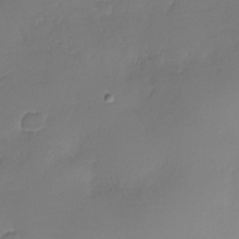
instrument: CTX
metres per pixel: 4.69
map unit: Nhu
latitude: -29.1053
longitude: -60.5357
